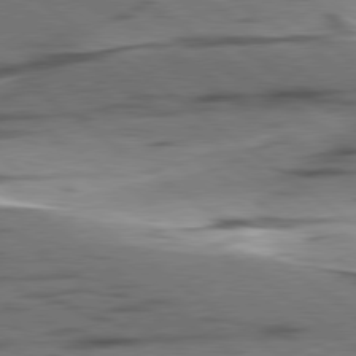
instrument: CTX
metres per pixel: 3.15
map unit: lApd
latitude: 78.8947
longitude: -50.9891
